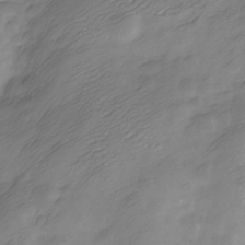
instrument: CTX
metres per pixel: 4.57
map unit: Nve
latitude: -21.7666
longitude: 107.2754
